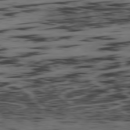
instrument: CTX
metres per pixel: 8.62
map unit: Ap
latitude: -79.3887
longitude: -63.4049
